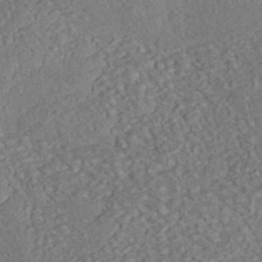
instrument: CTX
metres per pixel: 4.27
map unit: eHh
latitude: -42.8030
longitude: 117.8800
